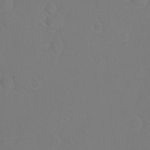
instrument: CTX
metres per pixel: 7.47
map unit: Ht
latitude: -7.1809
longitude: -29.6883
